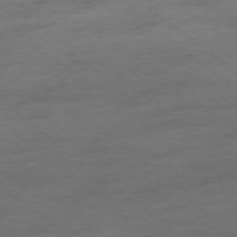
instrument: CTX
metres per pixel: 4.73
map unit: Hpe
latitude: -78.7652
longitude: -19.9339
